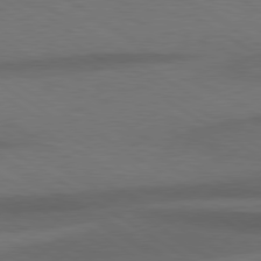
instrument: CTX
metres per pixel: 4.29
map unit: lApd
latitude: 79.3293
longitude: -123.7072
